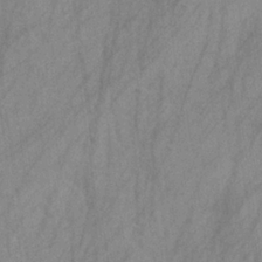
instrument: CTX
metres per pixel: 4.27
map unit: HNb
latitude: -31.2187
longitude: 63.3509
